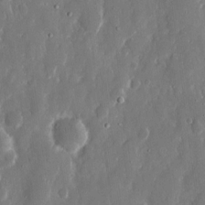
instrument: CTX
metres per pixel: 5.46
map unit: eHh
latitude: 13.0459
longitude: -72.1389
